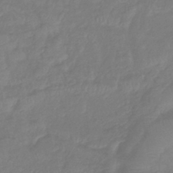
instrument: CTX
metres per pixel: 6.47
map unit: lHb
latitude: -41.9178
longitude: 81.4455
